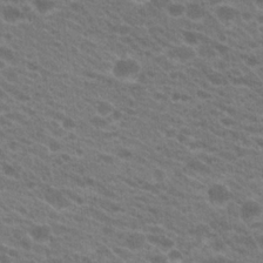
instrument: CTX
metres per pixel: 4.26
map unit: Hto
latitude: 22.0822
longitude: -37.6505
